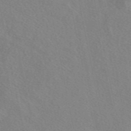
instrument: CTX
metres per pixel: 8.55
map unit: eAb
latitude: 49.7639
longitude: 117.3131
